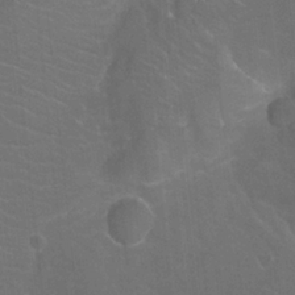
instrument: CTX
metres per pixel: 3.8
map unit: Nhu
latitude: -12.1606
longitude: -72.7813
